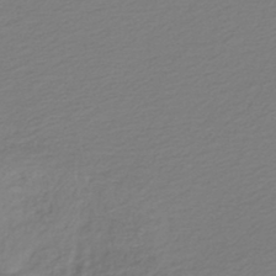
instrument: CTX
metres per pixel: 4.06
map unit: lHb
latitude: -43.2942
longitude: 70.3495
